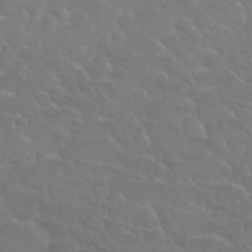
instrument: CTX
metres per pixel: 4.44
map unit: Nhu
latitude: 30.1200
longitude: -50.6112
